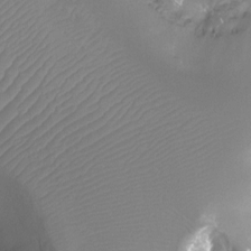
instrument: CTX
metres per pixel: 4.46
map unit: Ht
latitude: -4.6518
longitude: -26.7057
